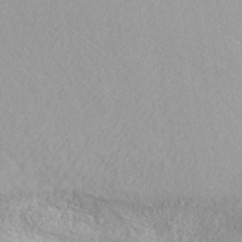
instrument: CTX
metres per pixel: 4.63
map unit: ANa
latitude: 38.3656
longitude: 20.6896
